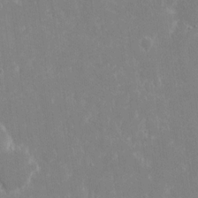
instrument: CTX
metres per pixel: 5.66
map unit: eHh
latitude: 14.5735
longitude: -72.3090
